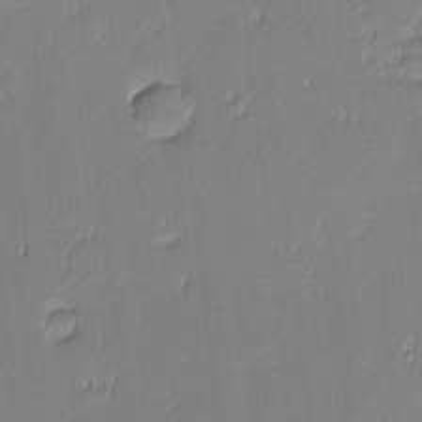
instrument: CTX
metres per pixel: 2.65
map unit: eHh
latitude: -3.1620
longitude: -82.3845
